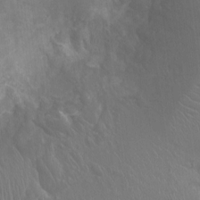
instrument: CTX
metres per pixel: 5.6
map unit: Ht
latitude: -2.4440
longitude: -16.4034
